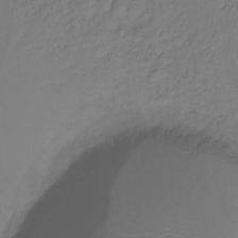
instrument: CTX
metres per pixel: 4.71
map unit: Ht
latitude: -15.0298
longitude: -49.2726
